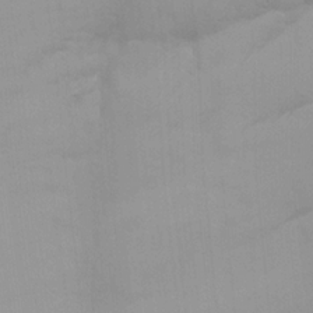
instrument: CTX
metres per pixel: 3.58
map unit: Ave
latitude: 0.6301
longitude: -112.5168
